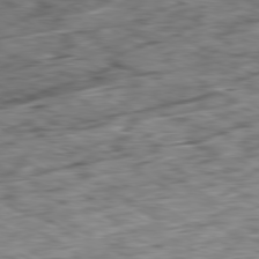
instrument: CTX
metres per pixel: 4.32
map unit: Hpe
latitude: -80.3495
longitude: 22.1039
